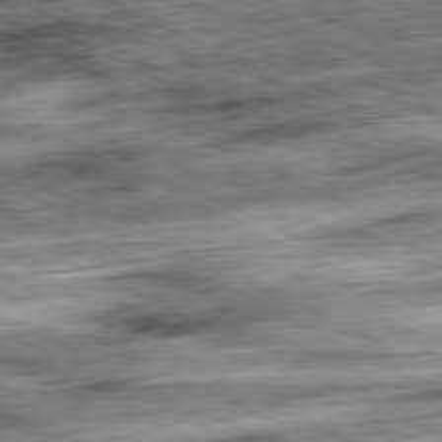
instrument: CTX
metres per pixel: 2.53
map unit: Ap
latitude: -80.9731
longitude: -72.3657
